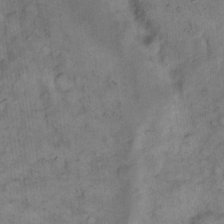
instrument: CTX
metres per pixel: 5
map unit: eHh
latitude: 14.1200
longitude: -65.2159
